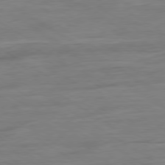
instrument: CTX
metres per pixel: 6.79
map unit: Ap
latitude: -80.0850
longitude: -103.7638
